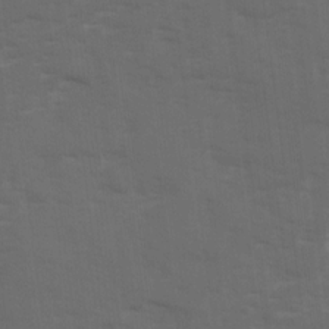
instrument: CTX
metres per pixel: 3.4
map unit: Ave
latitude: 18.7435
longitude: -130.6491
